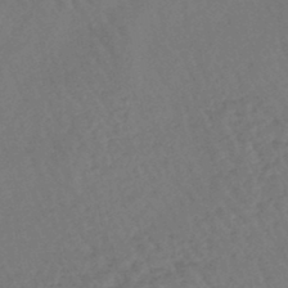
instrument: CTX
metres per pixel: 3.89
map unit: eHb
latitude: -44.9920
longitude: 80.1606
